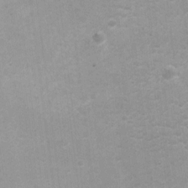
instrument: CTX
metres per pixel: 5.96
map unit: Hto
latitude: 5.7450
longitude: -32.0255
